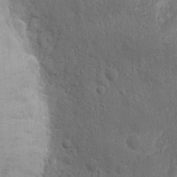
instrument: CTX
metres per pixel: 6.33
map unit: eHh
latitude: 10.9892
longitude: -72.6302
